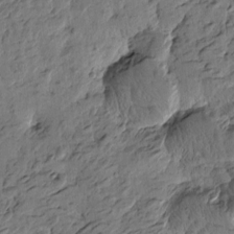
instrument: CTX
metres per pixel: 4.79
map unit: Htu
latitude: -2.4062
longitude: -178.8947
